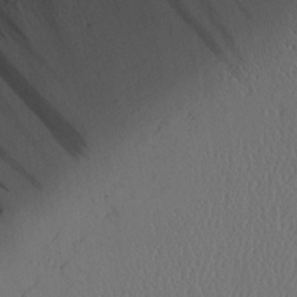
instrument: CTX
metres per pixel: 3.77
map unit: Aa
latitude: 25.3670
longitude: -133.3293
